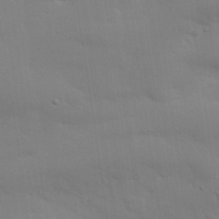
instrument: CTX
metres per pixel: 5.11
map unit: eHh
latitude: 30.5357
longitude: -82.2333
